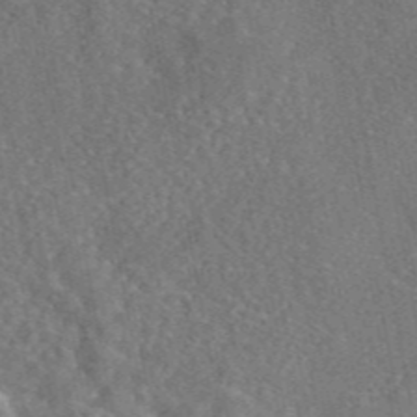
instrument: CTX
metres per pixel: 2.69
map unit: eAb
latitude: 45.8205
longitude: 113.3888
